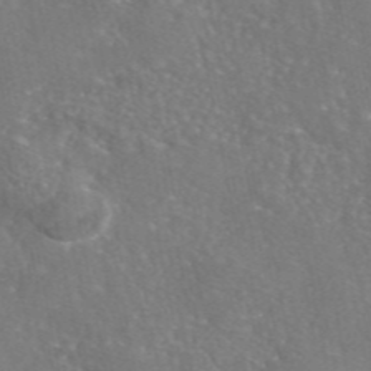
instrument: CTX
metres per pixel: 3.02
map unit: eAb
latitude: 46.4223
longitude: 110.7085
